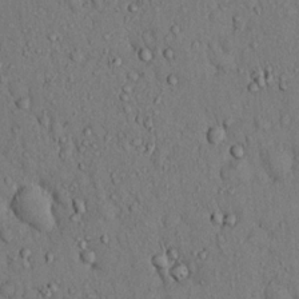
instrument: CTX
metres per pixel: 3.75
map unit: Hto
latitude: 13.1403
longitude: -58.2900
